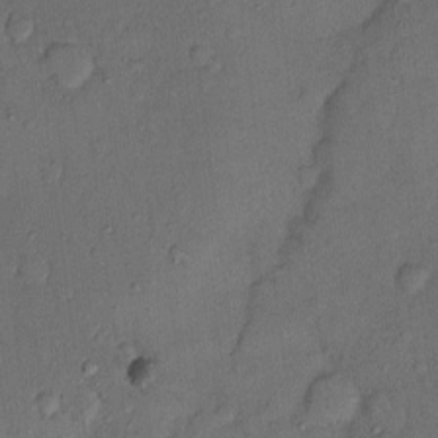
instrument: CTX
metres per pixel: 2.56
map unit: Hto
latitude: 10.9703
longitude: -61.6694
